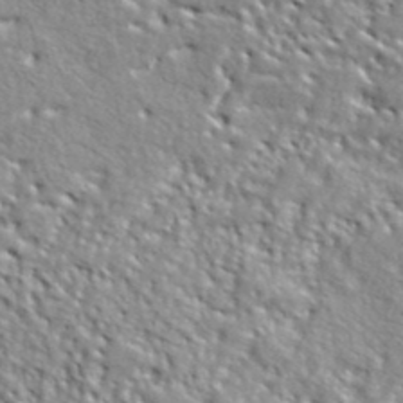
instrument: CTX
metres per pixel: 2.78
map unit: ANa
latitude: 41.1403
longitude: -87.0269
